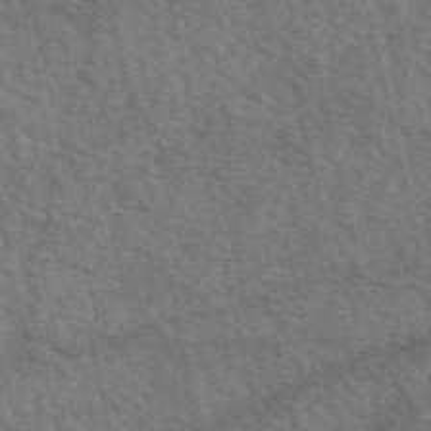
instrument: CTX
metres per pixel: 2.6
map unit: eAb
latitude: 51.1025
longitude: 113.7856
